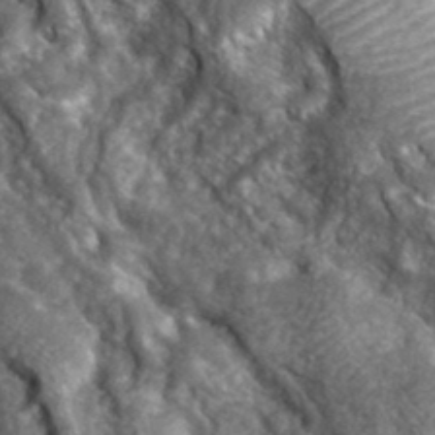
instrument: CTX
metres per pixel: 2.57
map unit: lHvf
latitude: 36.8947
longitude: -87.8394
